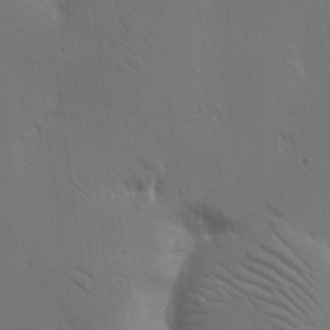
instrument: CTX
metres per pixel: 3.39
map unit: Nhu
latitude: 16.1767
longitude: -78.5168
